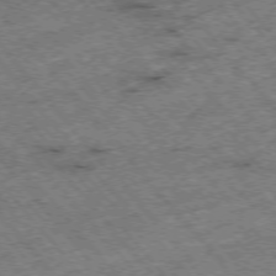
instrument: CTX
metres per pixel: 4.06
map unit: Hpe
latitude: -75.8612
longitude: -17.9150
